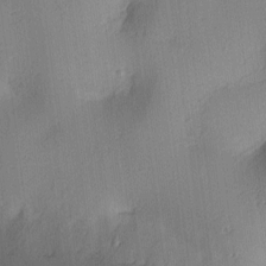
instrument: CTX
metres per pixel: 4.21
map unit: lAa
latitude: 3.9339
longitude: -112.2711
